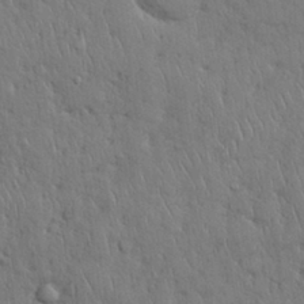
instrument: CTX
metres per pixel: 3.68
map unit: Nhu
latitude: 28.1767
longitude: -68.3656
